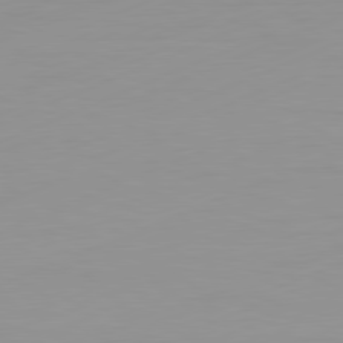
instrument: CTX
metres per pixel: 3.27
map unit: Ap
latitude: -81.7667
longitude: -86.2522
